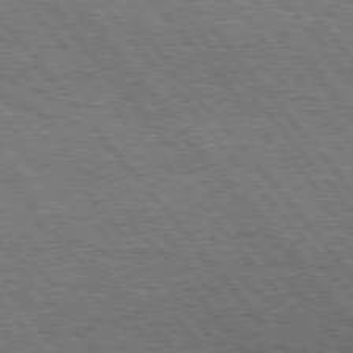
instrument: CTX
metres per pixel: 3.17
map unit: Hpe
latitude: 75.4426
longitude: -140.3278
